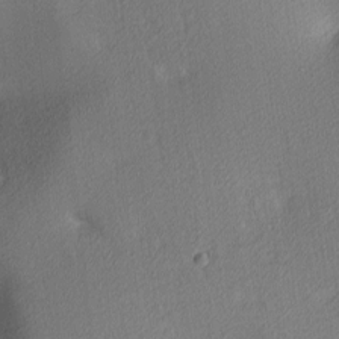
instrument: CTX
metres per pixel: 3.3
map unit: lAa
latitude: 3.2537
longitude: -116.3656
